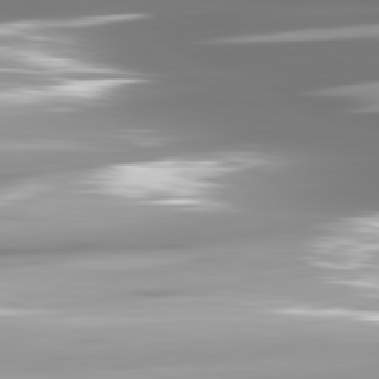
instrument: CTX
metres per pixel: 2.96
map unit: lApd
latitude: 81.6505
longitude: -147.7261
